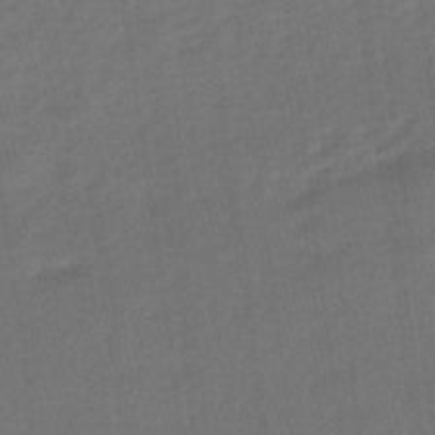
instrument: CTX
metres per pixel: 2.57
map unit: eHb
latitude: -47.3509
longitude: 87.4266
